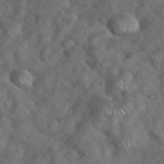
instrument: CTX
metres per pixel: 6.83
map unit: eHh
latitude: 39.5371
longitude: -57.4048
